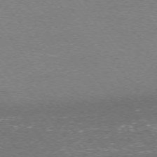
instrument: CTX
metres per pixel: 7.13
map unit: Ap
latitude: -74.8975
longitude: -74.9514
